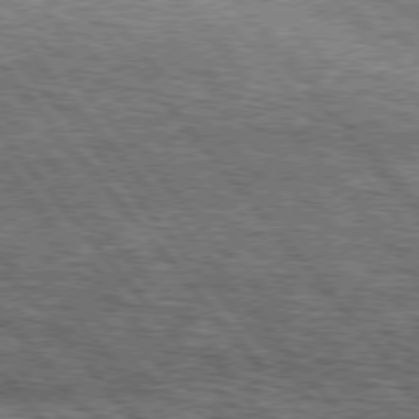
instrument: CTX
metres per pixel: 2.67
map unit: lApd
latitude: 76.2711
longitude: -73.8584
